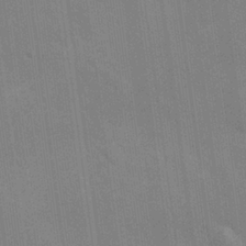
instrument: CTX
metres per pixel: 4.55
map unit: Nhu
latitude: 25.7638
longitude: -54.4979
